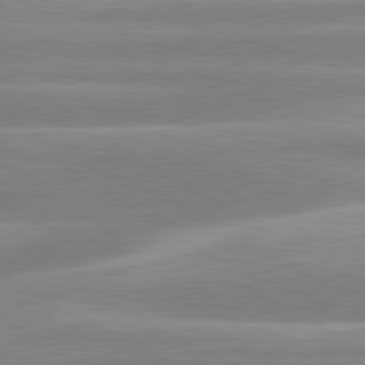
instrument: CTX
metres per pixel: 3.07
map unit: lApd
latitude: 80.2522
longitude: -134.9702
